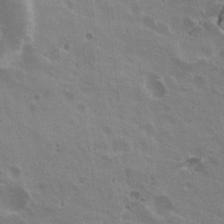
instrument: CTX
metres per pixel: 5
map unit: Nhu
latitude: 21.0270
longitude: -30.7813
